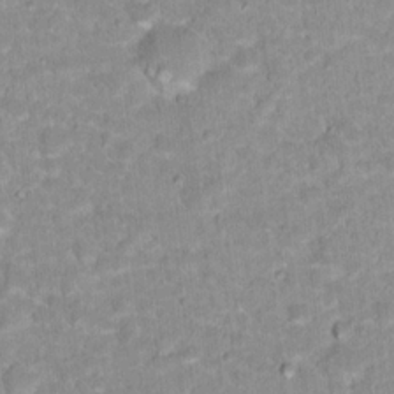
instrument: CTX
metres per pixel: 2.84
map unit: Hto
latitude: 17.4615
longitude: -35.4048
